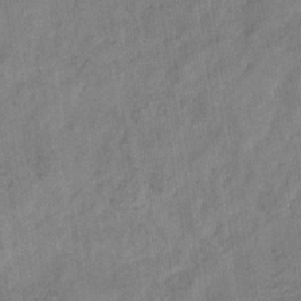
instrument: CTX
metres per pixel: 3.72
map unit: eHb
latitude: -29.8422
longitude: 68.9541
